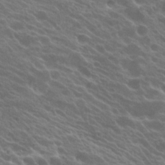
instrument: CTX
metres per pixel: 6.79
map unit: Hto
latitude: 23.8583
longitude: -37.7261
